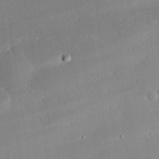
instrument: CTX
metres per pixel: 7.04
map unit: eHh
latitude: 27.9339
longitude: -81.2348
